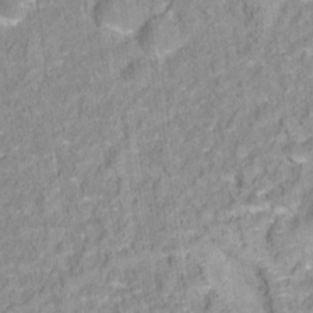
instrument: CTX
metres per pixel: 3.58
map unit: Hto
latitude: 16.2523
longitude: -36.4790
